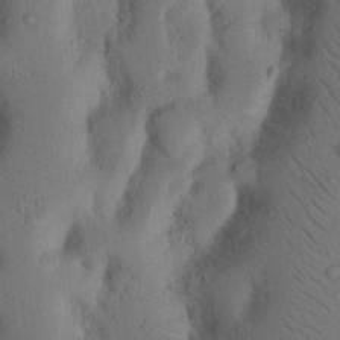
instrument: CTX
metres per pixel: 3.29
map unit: Nhu
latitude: 19.3670
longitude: -75.7450
